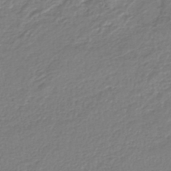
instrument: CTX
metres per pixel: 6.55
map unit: HNhu
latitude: -46.5762
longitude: 103.1242
